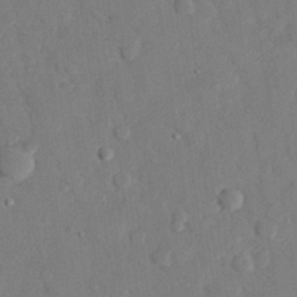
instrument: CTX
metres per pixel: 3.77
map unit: eHh
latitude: 27.2537
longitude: -80.6113
